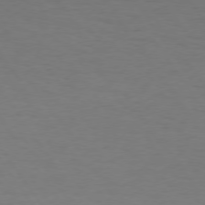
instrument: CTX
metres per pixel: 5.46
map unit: Hpe
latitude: 74.0255
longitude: -130.6869
